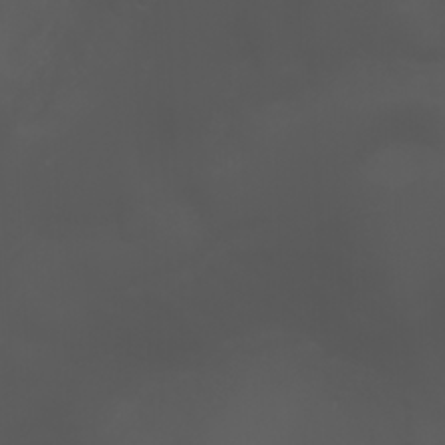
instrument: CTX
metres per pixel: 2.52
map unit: Nhu
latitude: -5.8989
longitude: -79.6316
